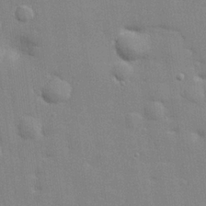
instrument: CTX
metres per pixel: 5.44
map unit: lHvf
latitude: 24.1199
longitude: 142.6140
